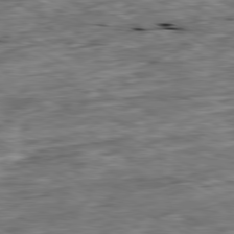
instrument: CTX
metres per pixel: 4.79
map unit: Ap
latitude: -80.6519
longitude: -91.3104
